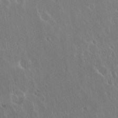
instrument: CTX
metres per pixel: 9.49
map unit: Hto
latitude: 19.0269
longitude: -57.0836
